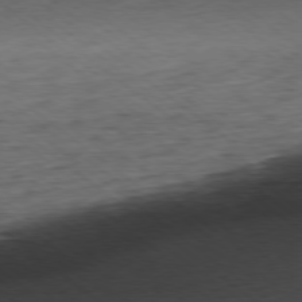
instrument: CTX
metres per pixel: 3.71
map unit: Ap
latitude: -78.6329
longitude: -92.3278
